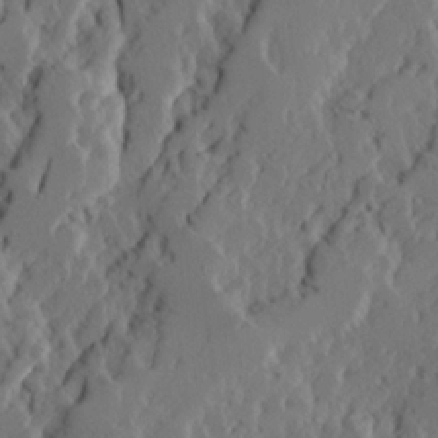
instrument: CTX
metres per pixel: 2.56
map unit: Ave
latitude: 14.8758
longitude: -136.7247
